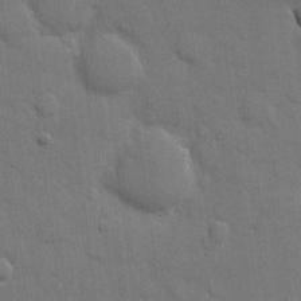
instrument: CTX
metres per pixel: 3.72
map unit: eHh
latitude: 11.6127
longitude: -67.3859
